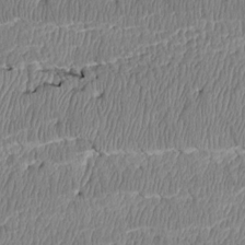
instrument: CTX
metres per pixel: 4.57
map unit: Htu
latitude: 3.6127
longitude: 150.1417
